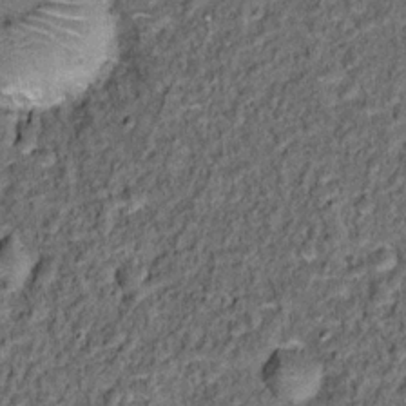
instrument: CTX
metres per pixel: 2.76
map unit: Hto
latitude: 15.2726
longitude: -35.8394
